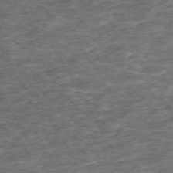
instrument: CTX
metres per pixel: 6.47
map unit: Hpe
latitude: -70.9731
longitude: 13.3510
